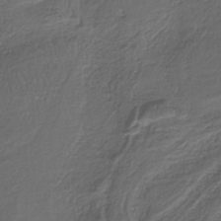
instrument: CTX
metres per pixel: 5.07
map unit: HNb
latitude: -35.9178
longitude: 58.4628
